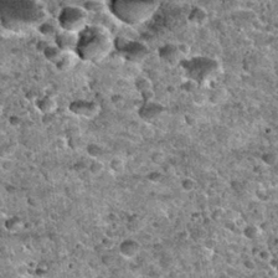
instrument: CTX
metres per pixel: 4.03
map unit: Nhu
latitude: 32.0633
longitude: -52.2144
